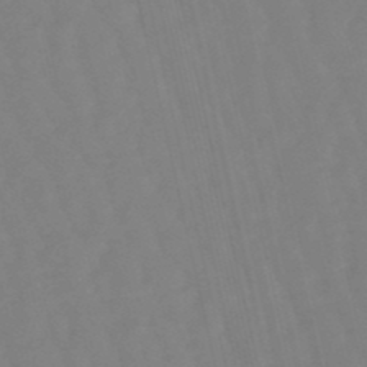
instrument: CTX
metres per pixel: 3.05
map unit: lHb
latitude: -49.1242
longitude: 76.0094
